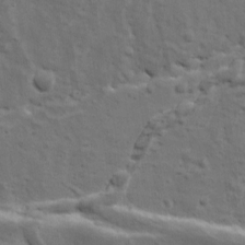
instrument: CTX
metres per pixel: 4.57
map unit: Ave
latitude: 11.5938
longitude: -104.2901
